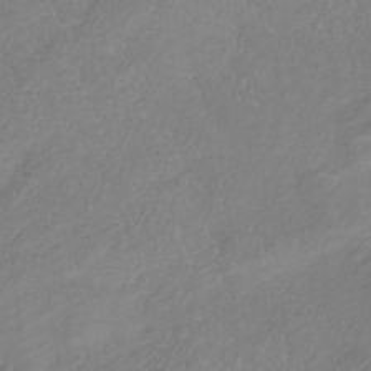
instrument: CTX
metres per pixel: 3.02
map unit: lHb
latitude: -36.5762
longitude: 72.6518
